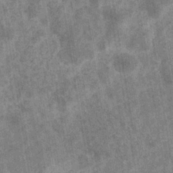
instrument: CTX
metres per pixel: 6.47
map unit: eHb
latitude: -35.1053
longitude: 76.8030
